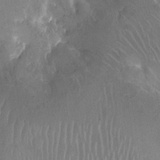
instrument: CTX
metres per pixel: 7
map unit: Ht
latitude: -11.6344
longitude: -43.3293
